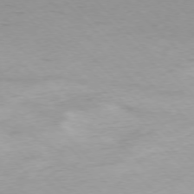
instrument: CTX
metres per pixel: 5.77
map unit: Ap
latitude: -76.8975
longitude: -64.9325
